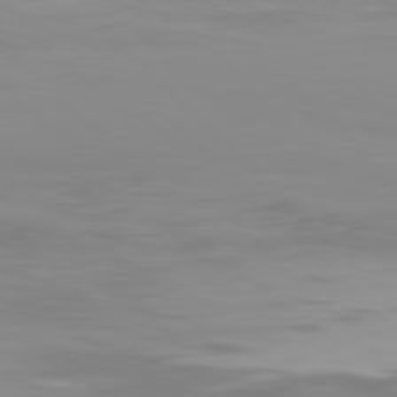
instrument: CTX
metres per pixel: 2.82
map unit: Hpe
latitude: 76.8758
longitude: -164.3656
